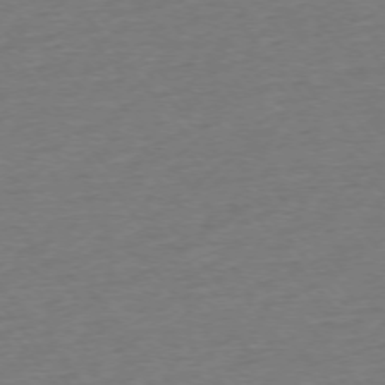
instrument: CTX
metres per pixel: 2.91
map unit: Ap
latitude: -75.3132
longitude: -82.6679
